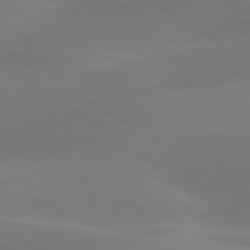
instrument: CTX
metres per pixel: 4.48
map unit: lApd
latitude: 79.9150
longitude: -90.7057
